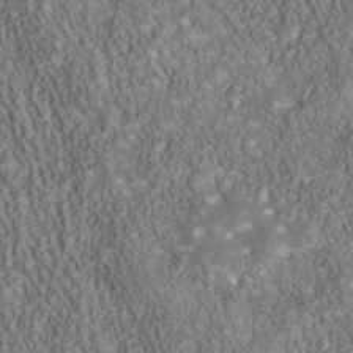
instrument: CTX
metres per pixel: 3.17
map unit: Nhu
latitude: -40.4251
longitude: -85.4238
